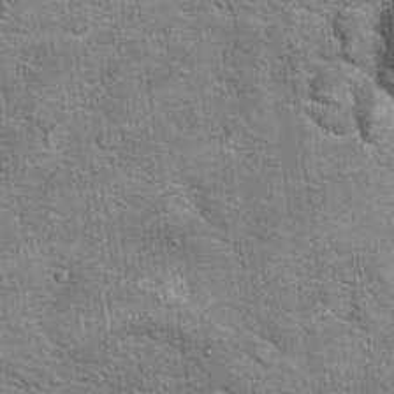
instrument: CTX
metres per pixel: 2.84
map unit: Hto
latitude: 20.3656
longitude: -49.2915
